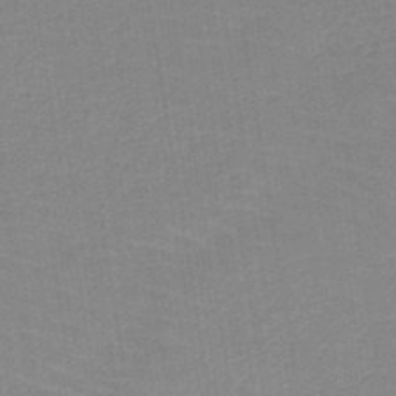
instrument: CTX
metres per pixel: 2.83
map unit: HNb
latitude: -49.5966
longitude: -48.6868
